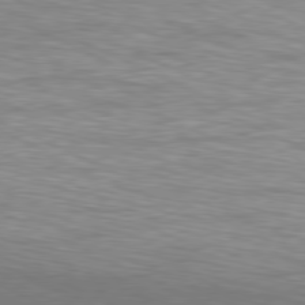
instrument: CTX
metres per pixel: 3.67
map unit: Hpe
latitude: -81.6155
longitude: 14.9353
